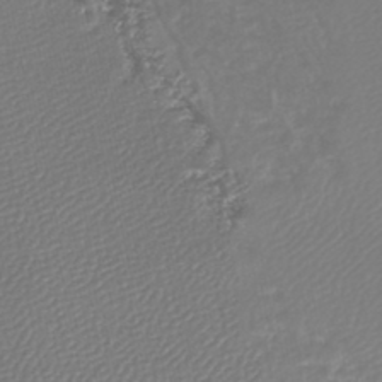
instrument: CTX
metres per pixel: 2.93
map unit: lHb
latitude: -45.1998
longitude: 75.4266
